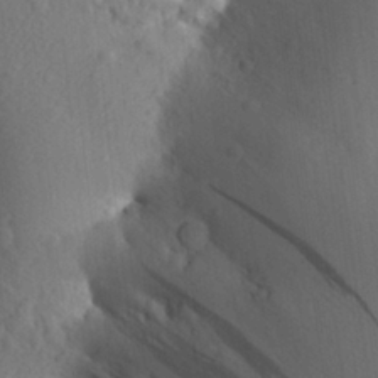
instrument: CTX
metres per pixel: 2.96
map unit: Aa
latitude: 23.6883
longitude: -147.2915
